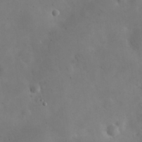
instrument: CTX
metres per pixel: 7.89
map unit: eHh
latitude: 25.8016
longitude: -67.3670
